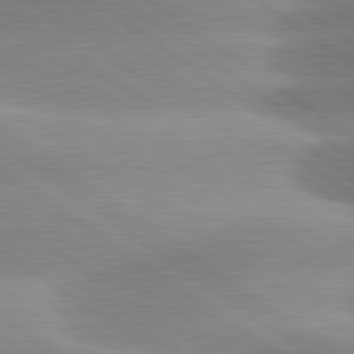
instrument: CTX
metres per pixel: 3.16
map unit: lApd
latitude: 81.4804
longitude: -157.4993
